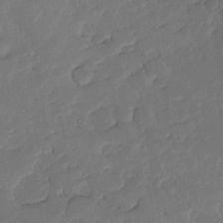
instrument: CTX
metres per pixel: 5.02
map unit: Nhe
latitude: -33.8045
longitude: -142.9892
